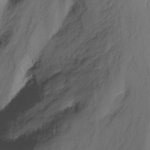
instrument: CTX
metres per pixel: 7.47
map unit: Nhu
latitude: -13.1620
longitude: -69.1781
